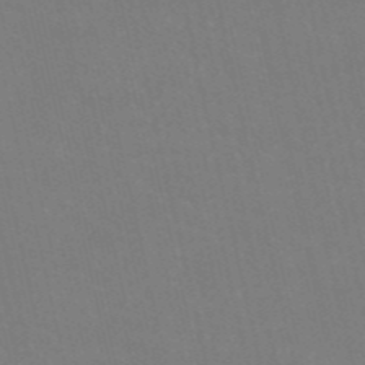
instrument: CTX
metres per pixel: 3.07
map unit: HNb
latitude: -54.1417
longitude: -35.1781
